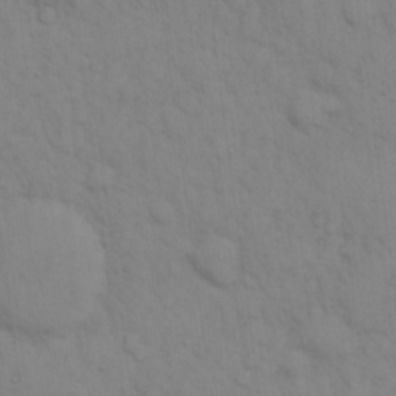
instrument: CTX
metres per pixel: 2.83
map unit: eHh
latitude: 16.4979
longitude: -62.7436
